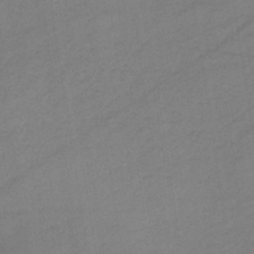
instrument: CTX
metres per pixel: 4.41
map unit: lHb
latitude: -36.8974
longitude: 68.8030
